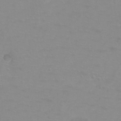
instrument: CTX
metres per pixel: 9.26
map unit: Ht
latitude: -9.0297
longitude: -35.7638
